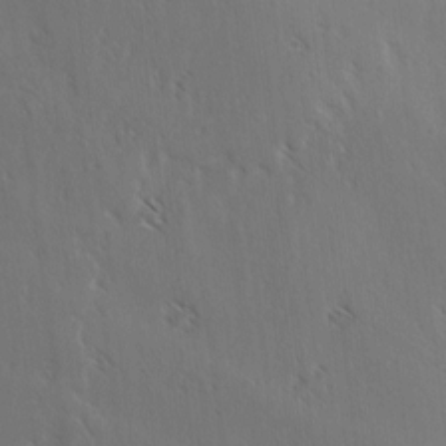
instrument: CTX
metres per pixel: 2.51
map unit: lAvf
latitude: -4.2361
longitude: -113.4615
